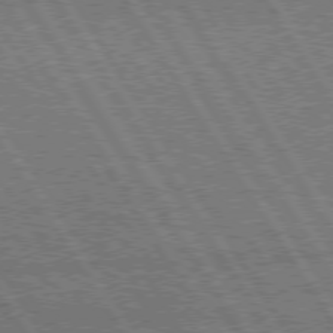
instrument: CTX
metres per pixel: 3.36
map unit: Hpe
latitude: 75.0270
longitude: -155.2159
